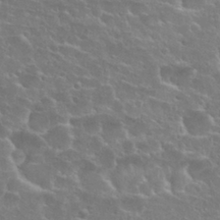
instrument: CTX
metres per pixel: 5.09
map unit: Nhu
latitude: 27.4993
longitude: -51.4237
